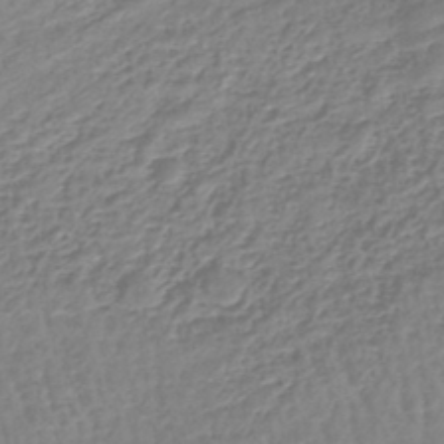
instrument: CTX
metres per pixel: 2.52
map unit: lHb
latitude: -44.8219
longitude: 73.4643
